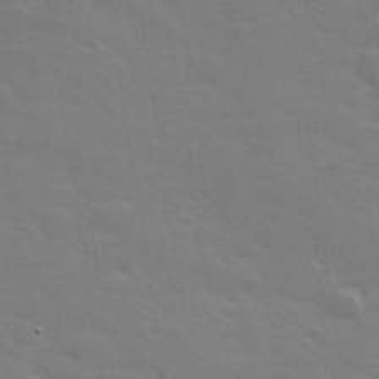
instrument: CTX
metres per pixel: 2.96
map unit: lHvf
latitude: 26.8569
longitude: 143.4454
